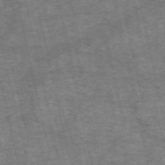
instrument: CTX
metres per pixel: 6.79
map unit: HNb
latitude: -53.9556
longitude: -43.5938
